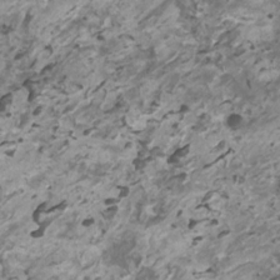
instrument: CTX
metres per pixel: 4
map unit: HNhu
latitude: 1.7449
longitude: -0.9324
